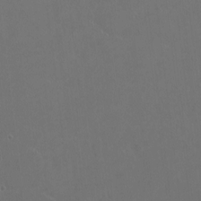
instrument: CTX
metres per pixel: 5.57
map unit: HNhu
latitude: -2.1983
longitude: -0.7624
